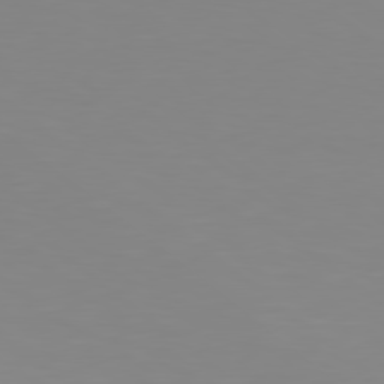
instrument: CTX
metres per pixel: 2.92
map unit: Hpe
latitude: 78.5735
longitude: -141.9906
